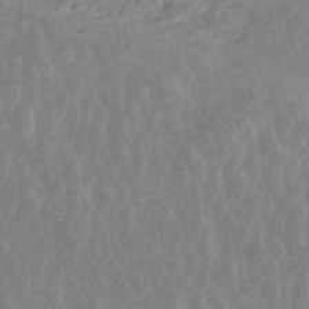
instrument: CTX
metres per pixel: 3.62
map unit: ANa
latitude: 44.8569
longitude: 24.6896
